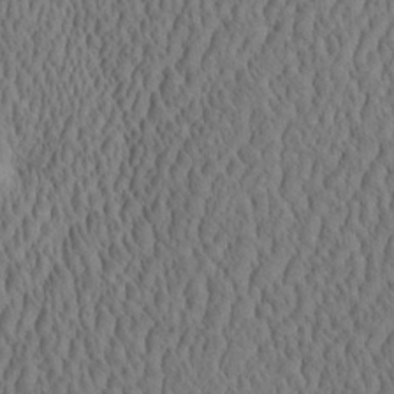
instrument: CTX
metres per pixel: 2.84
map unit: eHh
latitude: -2.7652
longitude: 15.3888
